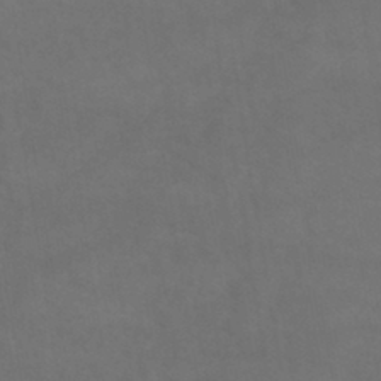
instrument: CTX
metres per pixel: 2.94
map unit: lHb
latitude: -43.0486
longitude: 66.8597
